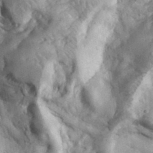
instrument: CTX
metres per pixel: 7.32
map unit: eHh
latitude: 34.9891
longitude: -68.3090
